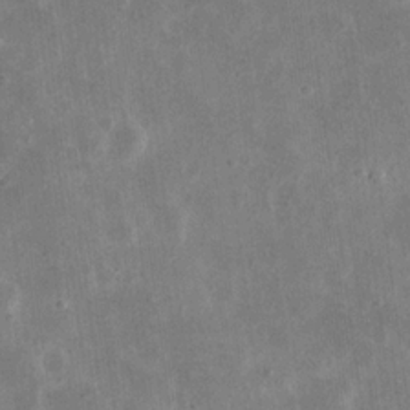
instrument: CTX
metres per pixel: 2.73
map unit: eHh
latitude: 19.3103
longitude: -71.3104
